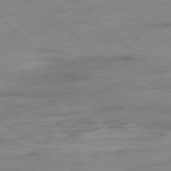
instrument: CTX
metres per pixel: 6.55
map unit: Hpe
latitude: -78.5762
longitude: -19.1592
